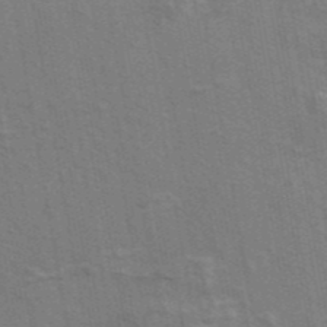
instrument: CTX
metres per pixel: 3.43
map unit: eAb
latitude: 43.1970
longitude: 107.6344
